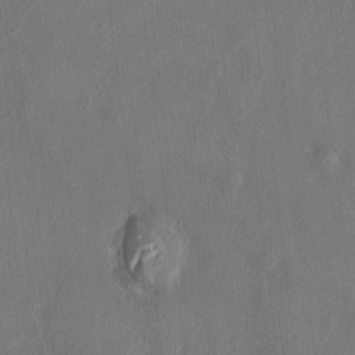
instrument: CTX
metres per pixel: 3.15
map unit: HNhu
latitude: 5.7450
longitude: 7.1998
